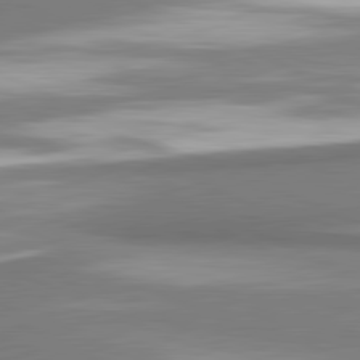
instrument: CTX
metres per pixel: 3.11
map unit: lApd
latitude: 81.7261
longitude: 166.3495
